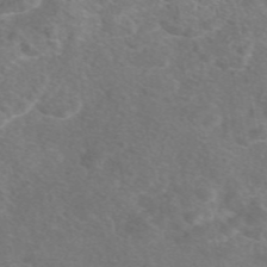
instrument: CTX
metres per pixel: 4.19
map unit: eAb
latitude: 47.9906
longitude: 117.1431
